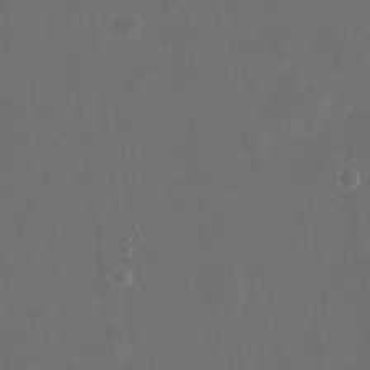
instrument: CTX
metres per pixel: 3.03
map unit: eHh
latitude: 19.5182
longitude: -66.0633
